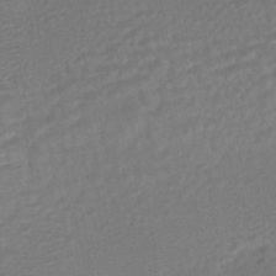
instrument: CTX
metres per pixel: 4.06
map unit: HNhu
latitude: -46.7085
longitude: 96.1039
